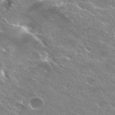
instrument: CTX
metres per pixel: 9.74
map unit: Hto
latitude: 25.4237
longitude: -37.9150
